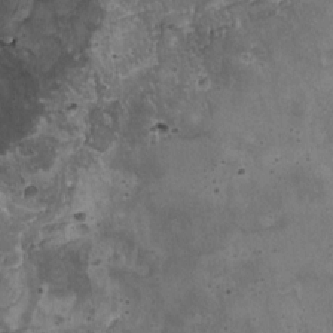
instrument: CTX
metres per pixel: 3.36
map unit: HNhu
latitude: 4.5357
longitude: 3.4643
